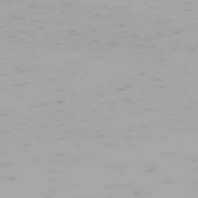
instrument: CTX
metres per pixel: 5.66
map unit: Hpe
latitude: -74.0661
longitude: 4.7652
